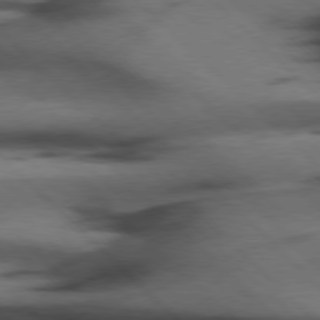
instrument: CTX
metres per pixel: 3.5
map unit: Hpe
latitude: 77.2915
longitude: -155.2159
